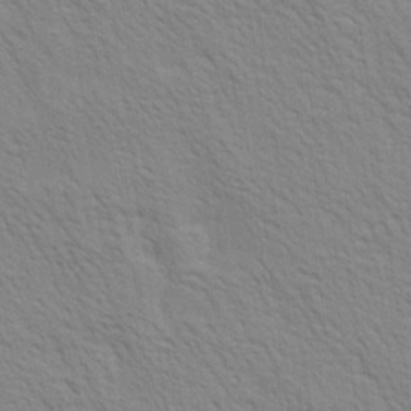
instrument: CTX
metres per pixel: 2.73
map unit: Ave
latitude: 20.4034
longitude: -140.3278
